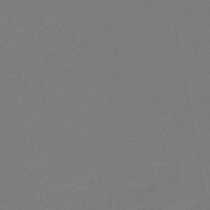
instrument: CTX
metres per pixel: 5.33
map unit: lHb
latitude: -47.3509
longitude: 68.9163
